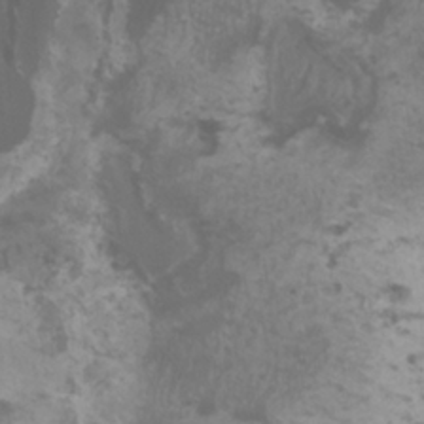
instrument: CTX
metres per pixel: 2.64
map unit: HNhu
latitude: 1.6882
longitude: 1.2565
